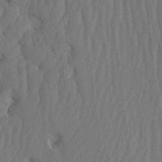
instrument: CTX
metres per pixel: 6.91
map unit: HNhu
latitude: -2.1227
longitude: 14.1795
